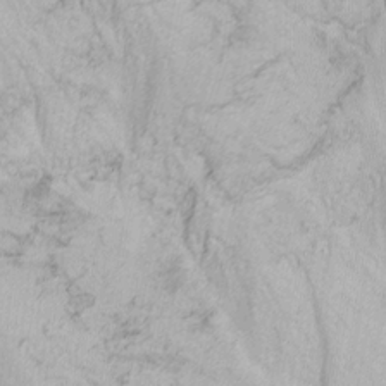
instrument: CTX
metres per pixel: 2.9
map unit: Nhu
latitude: -7.1431
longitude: -65.1025
